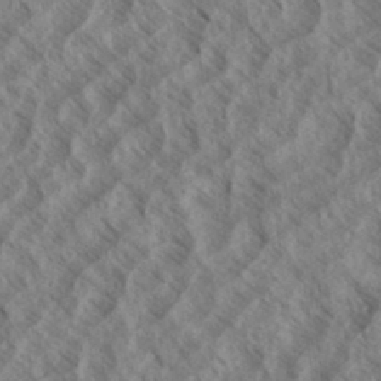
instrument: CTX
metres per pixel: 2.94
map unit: eHh
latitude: 34.2711
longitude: -139.6694
